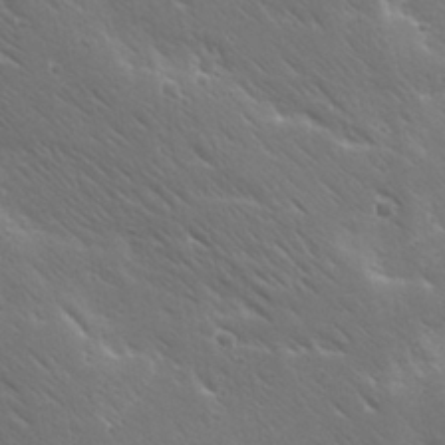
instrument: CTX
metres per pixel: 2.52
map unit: Ave
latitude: 19.6694
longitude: -137.7828
